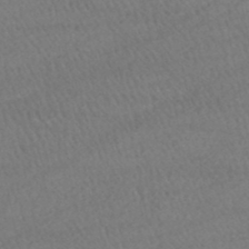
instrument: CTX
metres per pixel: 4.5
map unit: HNhu
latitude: -48.1984
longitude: 102.4818
